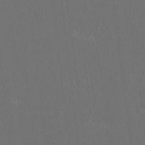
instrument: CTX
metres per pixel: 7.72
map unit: HNhu
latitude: -1.0676
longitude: 0.8975
